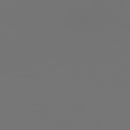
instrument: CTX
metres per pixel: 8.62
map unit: Hpe
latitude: 78.4601
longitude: 174.2928
